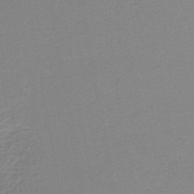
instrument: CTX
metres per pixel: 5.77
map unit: HNb
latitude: -44.1417
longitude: 52.2172
